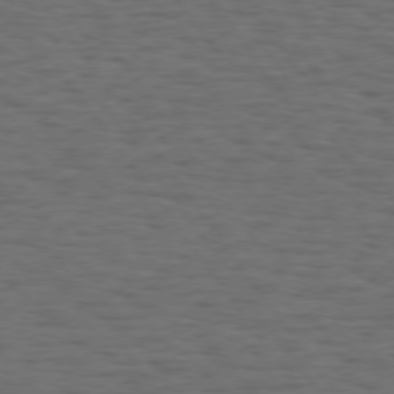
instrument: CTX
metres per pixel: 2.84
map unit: Hpe
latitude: 74.5546
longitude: -133.0081
